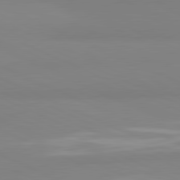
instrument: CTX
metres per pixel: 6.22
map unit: lApd
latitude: 81.6316
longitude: 178.2550
